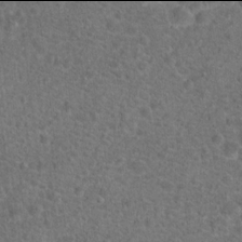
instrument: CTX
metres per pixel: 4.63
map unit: Hto
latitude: 17.9906
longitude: -41.6504
